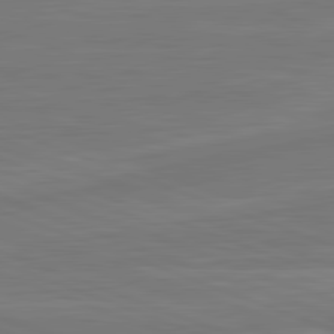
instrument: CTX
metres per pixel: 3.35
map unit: lApd
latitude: 82.0444
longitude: -175.7828
